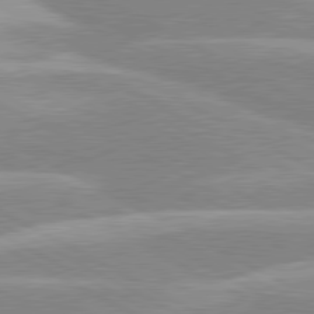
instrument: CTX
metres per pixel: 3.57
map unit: lApd
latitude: 80.3278
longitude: -124.9135
